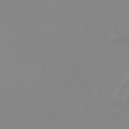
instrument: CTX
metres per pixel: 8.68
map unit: lHb
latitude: -44.8030
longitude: 55.0487
